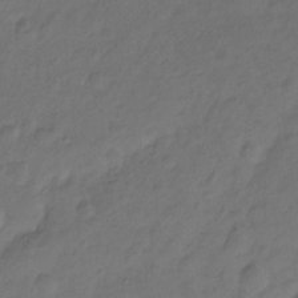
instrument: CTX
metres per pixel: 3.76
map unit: Hto
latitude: -7.7666
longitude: -39.4048
